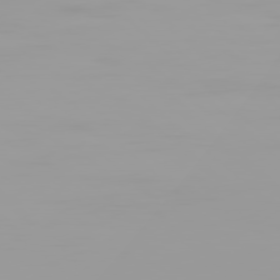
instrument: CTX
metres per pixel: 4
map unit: Hpe
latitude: 77.8583
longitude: -141.8583
